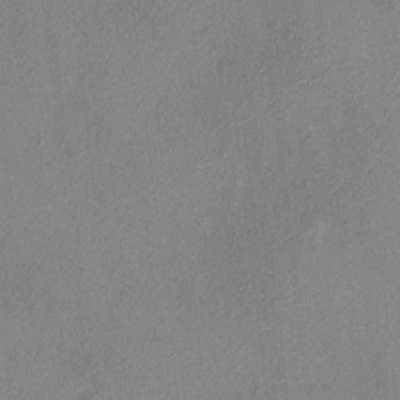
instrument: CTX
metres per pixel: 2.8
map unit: HNhu
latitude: 6.4223
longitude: 6.0283
